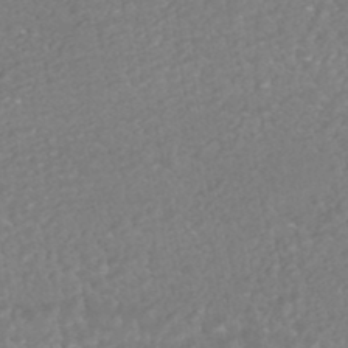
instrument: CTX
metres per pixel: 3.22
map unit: HNhu
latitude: -46.6140
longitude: 96.9164
